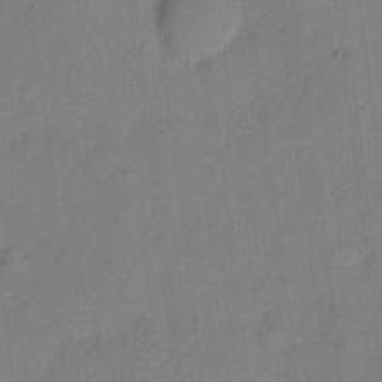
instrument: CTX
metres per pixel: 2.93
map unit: eHh
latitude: 4.1578
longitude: -73.5938
